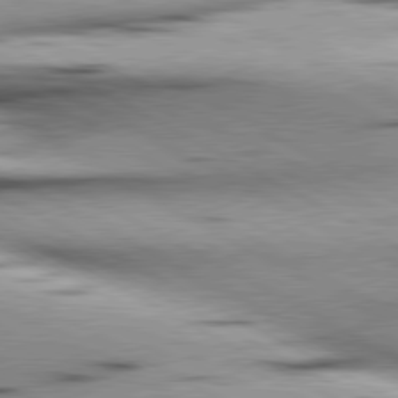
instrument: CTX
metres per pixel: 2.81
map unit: lApd
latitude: 80.4034
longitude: 156.8597
